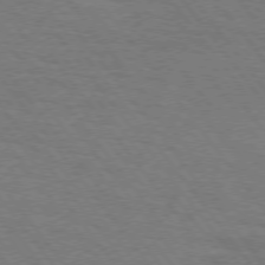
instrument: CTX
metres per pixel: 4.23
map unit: Hpe
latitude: 74.6491
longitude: -141.6504
